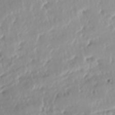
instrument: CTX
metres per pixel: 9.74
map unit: lAa
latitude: -6.3684
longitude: -124.2145
